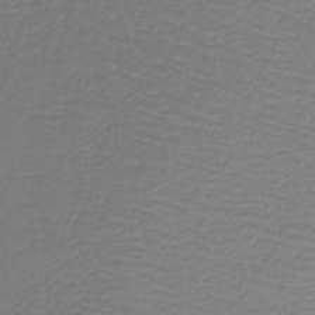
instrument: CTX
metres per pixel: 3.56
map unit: lHb
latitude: -43.0864
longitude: 69.6532
